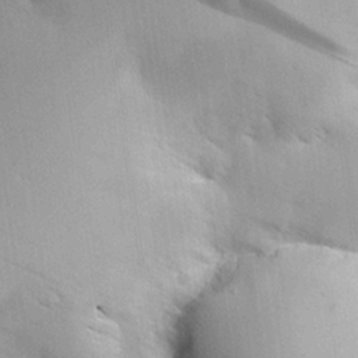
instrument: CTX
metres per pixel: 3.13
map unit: Hve
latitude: 25.0458
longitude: -91.6316
